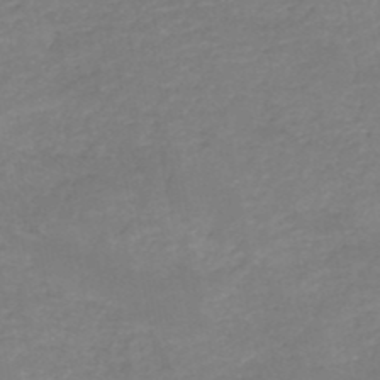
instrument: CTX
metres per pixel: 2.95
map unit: HNb
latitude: -50.6329
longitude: -50.5734
